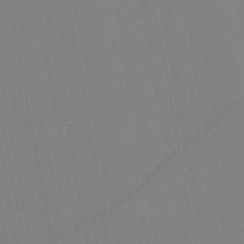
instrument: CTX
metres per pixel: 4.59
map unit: lHb
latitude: -46.5007
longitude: 71.5966
